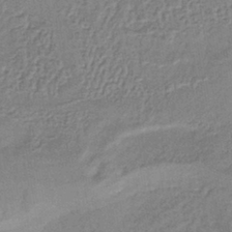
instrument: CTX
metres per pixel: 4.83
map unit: lHb
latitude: -38.9542
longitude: 61.3321
